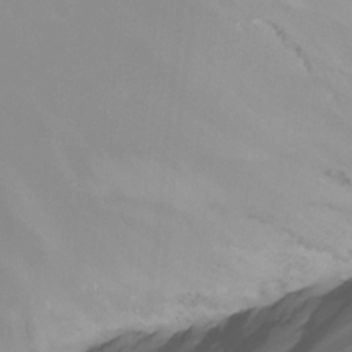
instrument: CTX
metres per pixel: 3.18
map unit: Nhu
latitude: -14.8408
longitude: -53.2348
